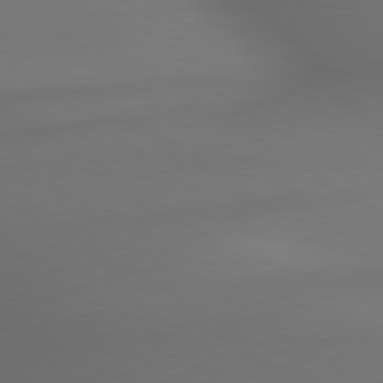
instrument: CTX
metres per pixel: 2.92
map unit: lApd
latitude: 79.8395
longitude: -174.1578
